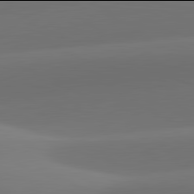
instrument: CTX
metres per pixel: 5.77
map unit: lApd
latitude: 81.9906
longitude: -163.4049
